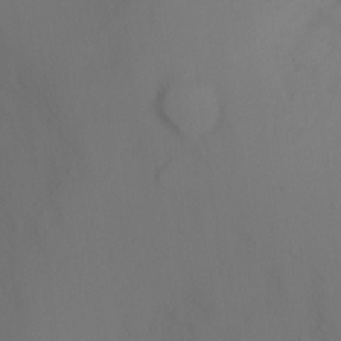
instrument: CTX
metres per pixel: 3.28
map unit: Ht
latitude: -2.8030
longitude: -25.9528
